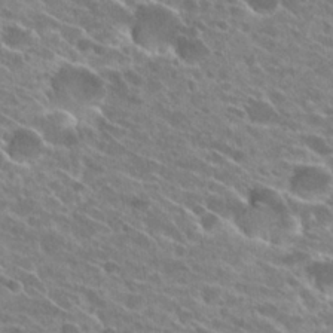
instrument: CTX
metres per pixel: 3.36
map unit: Hto
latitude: 25.5938
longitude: -42.0822
